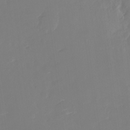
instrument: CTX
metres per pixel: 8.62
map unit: Nhu
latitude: -28.3873
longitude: -78.2712
